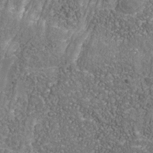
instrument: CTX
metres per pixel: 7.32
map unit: Nhu
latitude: -39.0487
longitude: -85.2726
